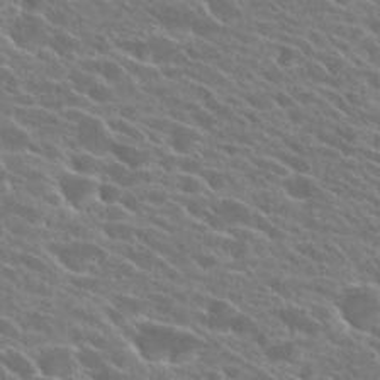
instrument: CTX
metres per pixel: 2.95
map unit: Hto
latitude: 25.4804
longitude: -41.4237
